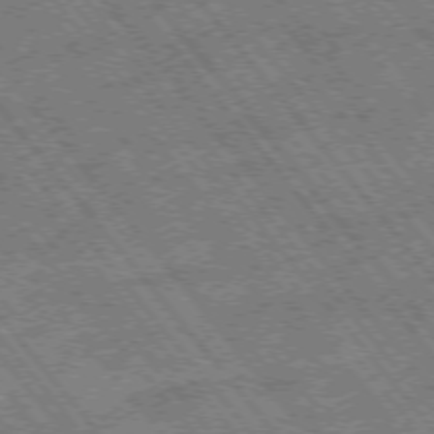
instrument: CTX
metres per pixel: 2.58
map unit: Hpe
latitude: -75.6344
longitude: -20.2145
